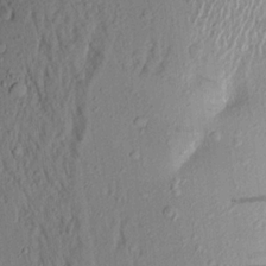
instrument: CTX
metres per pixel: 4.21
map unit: Aa
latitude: 18.3278
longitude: -148.6113
